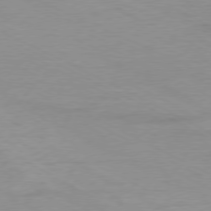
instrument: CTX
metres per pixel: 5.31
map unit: Ap
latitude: -76.6330
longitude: -75.8772
